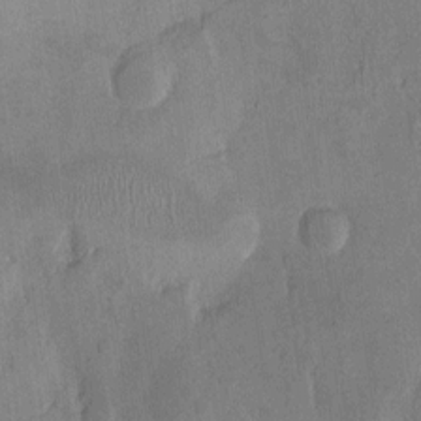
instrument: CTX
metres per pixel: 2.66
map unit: Hto
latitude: 9.8206
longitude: -58.3467
